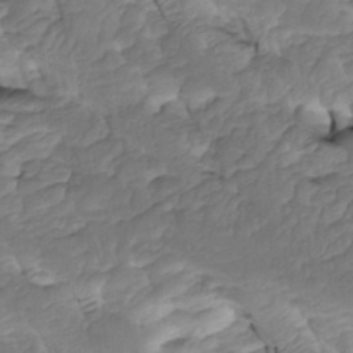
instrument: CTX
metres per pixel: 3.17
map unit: Htu
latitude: -5.4643
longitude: 150.4629
